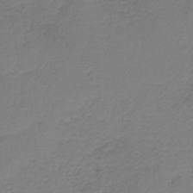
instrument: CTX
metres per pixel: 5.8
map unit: HNb
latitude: -35.6722
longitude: 53.8800
